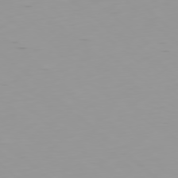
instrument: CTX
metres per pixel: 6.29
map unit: Ap
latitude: -78.4440
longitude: -64.2334
